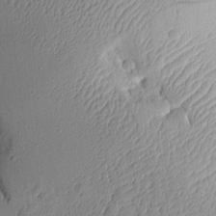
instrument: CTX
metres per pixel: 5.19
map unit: Aa
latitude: 10.1200
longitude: -128.2522
